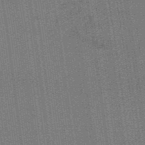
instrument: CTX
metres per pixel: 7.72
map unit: lHb
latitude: -47.5021
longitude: 59.5399
